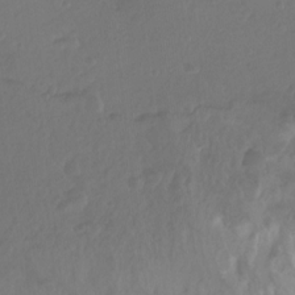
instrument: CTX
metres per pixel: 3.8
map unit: Nhu
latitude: -13.0675
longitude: -62.6113
